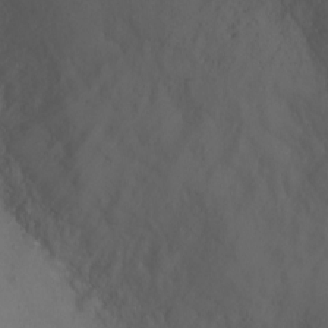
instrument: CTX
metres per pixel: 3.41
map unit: Ht
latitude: 1.9528
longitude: -33.3860
